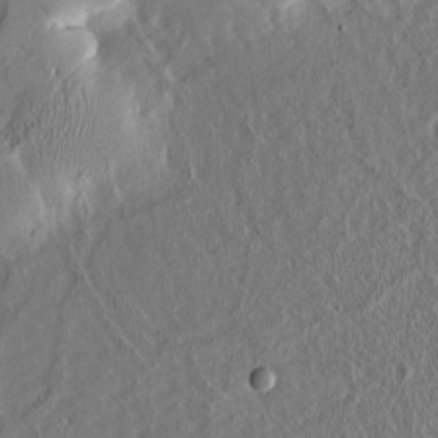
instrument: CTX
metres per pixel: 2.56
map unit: Htu
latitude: -2.7463
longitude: 167.3699
